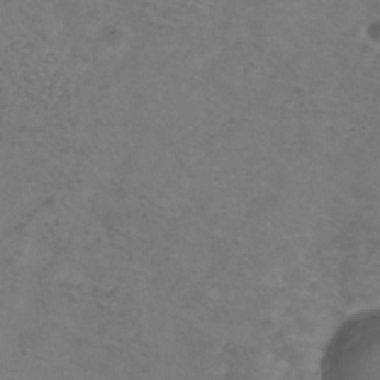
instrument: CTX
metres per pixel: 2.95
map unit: Hve
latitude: -33.9178
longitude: 91.1054
